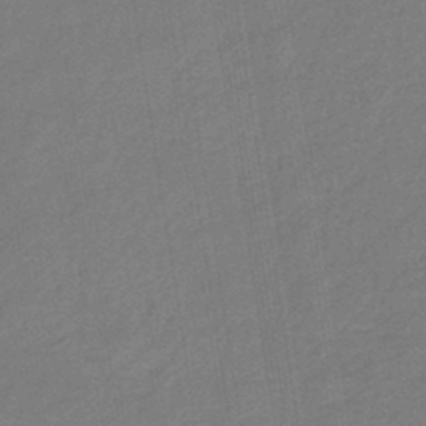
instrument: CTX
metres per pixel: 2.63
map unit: eHb
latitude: -44.7274
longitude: 87.4266
